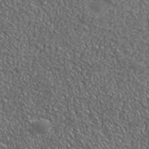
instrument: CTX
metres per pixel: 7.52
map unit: lHvf
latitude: 38.5924
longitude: -87.3481
